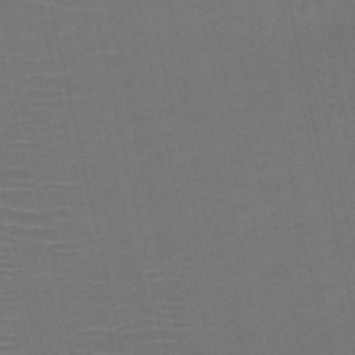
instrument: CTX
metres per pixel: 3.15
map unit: HNb
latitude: -47.3509
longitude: -41.4048
